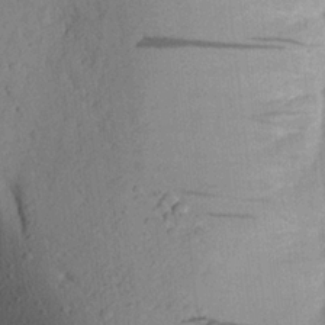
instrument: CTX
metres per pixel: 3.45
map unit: Aa
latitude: 23.9906
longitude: -148.1767
